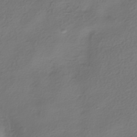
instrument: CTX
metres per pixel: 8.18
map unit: HNhu
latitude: -39.9178
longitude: 103.7667
